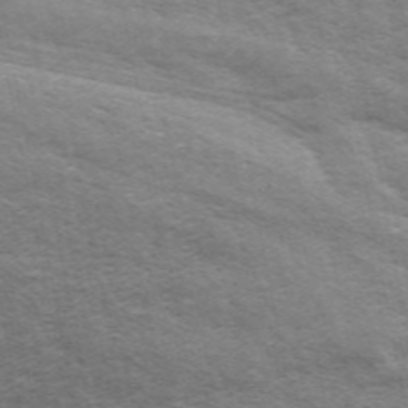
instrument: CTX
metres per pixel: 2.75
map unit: ANa
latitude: 49.7828
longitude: -74.6679
